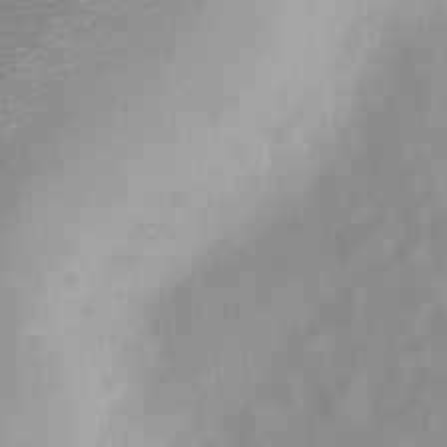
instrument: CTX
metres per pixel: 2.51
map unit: Nve
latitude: -22.6141
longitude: 106.7275
